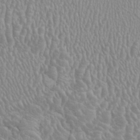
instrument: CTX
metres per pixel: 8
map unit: HNhu
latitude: -1.6344
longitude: 2.3117
